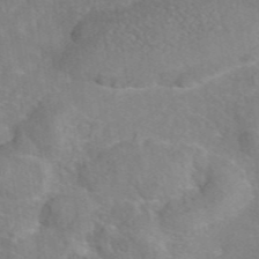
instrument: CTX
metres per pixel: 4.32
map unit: eAb
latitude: 45.0080
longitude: 109.5966
